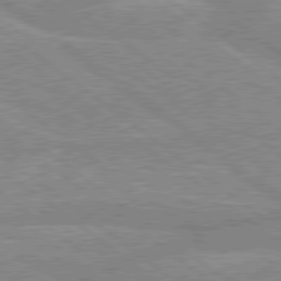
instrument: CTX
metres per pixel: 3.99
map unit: lApd
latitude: 79.1214
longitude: -156.5545
